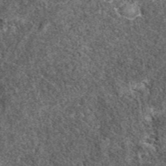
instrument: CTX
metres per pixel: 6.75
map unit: eAb
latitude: 38.0255
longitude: 110.2551
